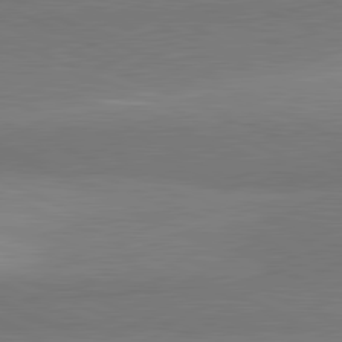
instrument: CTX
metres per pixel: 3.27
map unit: lApd
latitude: 81.5182
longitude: 156.1417
